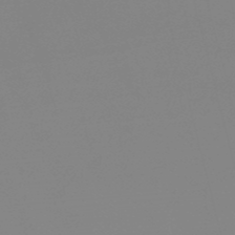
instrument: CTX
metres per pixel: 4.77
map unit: lHb
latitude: -48.9164
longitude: 68.1605
